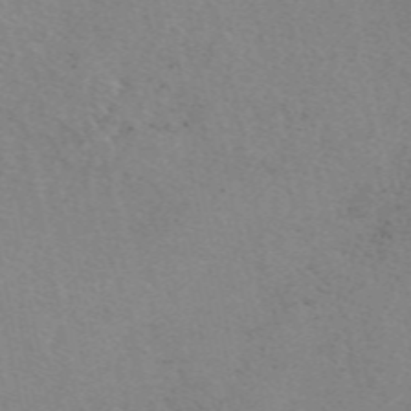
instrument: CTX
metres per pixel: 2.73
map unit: eAb
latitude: 50.1766
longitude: 107.4833
